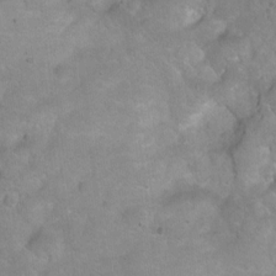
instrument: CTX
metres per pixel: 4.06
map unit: Hto
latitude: 3.1970
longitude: -35.9339
